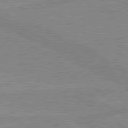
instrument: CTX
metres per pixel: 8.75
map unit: lApd
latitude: 80.1956
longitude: -174.7435
